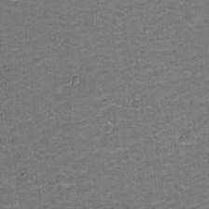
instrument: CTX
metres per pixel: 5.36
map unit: Hto
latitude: -0.5574
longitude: -34.4223
